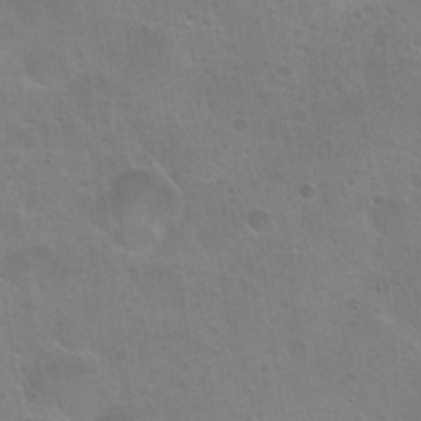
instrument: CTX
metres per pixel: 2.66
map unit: Hto
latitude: 24.5545
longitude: -51.0458
